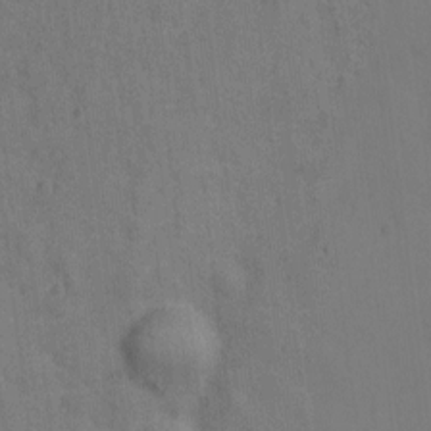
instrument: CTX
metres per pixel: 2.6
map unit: Hto
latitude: -0.2362
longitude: -33.9906
